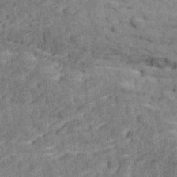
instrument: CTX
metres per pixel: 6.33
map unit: Ave
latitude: 18.7057
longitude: -135.3103
